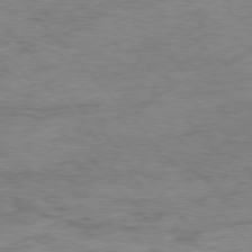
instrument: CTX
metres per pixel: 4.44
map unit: Hpe
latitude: 75.9906
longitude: -147.1781
